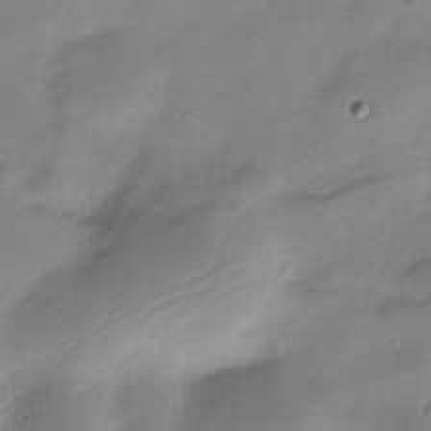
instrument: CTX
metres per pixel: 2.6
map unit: Nve
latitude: -22.3684
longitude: 106.0850
